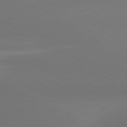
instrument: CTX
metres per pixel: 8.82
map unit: lApd
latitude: 80.8947
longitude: 138.3495
